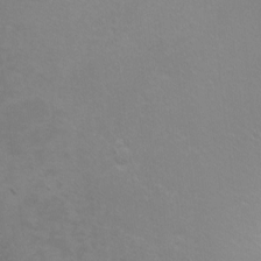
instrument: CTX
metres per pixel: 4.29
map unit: Ht
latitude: -6.3306
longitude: -35.1214
